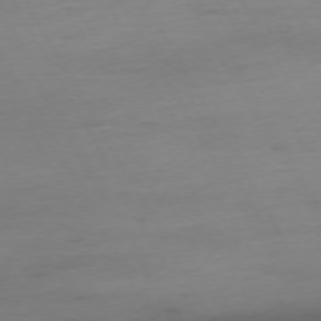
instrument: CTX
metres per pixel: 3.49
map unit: Ap
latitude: -74.7464
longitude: -69.5182
